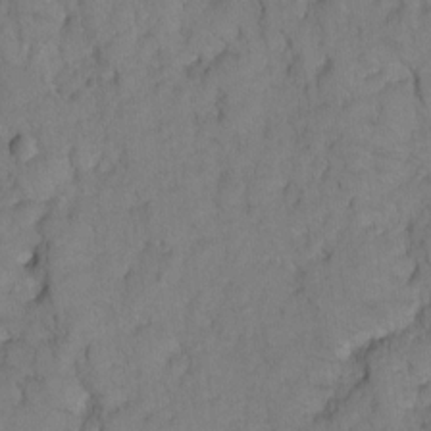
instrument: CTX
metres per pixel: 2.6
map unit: Hto
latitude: 5.3293
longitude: -31.7828
